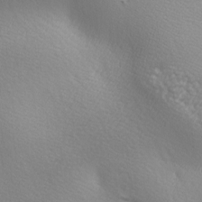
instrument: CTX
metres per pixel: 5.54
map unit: lAa
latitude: -5.4643
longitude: -122.1956
